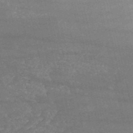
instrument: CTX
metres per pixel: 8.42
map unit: HNb
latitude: -53.1053
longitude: -38.6112
